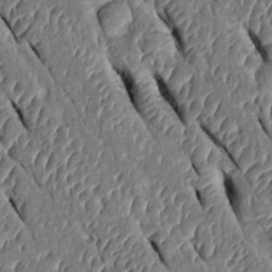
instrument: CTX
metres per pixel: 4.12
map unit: Htu
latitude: 0.1766
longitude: 149.0676
